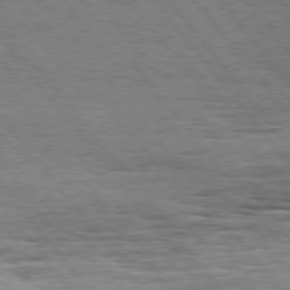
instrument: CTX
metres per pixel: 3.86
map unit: Hpe
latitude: 75.2537
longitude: -139.3859
